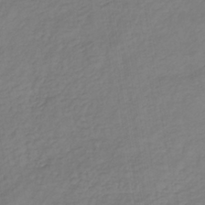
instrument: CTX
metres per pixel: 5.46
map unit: lHb
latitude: -38.3118
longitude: 71.1242
